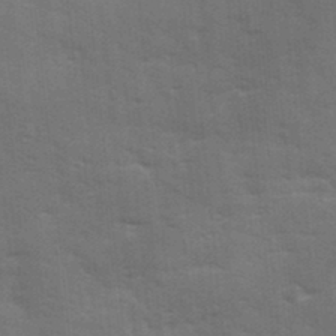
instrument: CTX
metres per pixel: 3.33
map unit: Ave
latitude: 11.8395
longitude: -102.4790
